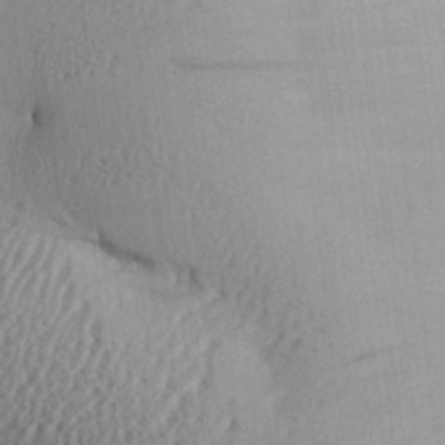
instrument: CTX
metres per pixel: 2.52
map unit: Aa
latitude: 26.3467
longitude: -134.7813
